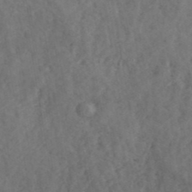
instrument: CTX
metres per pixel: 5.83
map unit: ANa
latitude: 41.4993
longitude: 53.3698
